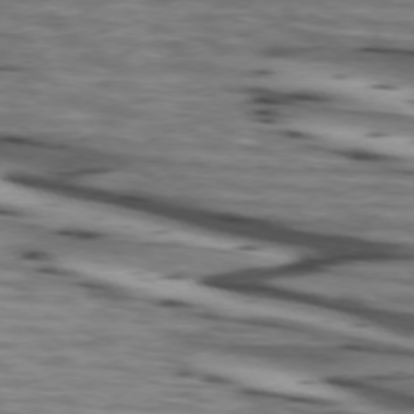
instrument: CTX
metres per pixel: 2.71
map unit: lApd
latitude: 73.8773
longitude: -64.8758
